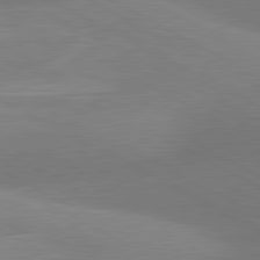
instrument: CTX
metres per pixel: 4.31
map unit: lApd
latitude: 80.8758
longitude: 124.9919
